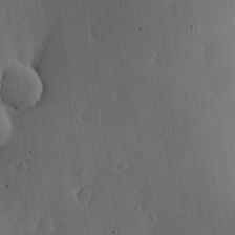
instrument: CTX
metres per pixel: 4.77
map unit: lHvf
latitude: 17.9339
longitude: -114.2144
